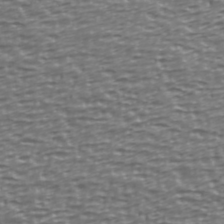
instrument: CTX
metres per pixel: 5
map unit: Ave
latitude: 40.7246
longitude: -113.0269
